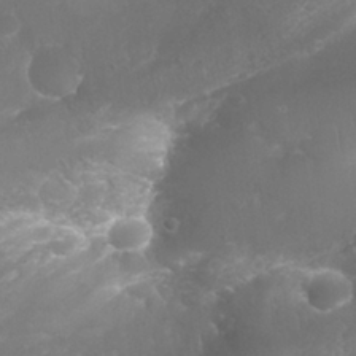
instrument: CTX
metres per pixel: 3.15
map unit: Nhu
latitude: 26.5357
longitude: -63.5749
